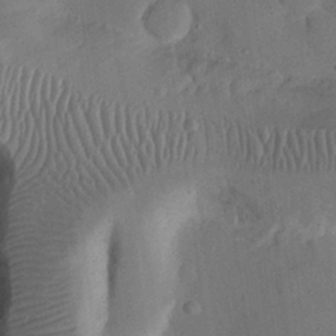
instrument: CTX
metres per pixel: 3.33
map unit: Nhu
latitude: 25.7071
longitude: -72.9703
